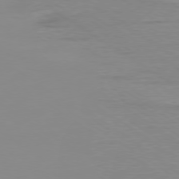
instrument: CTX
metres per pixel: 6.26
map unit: Ap
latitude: -79.1998
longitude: -94.1767
